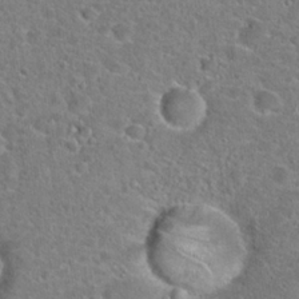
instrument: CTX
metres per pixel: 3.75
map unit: Hto
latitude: 22.5546
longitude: -46.1011
